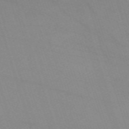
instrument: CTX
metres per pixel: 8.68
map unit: eHh
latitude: -64.2740
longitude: 52.4251
